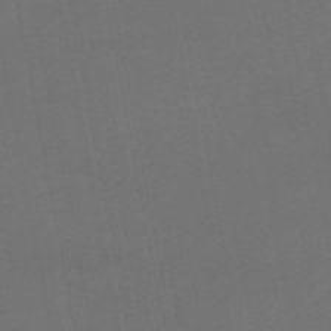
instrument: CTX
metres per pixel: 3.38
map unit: HNhu
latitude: -49.0865
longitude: 100.6140
